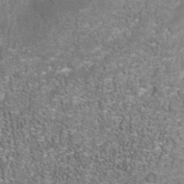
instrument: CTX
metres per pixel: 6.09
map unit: Nhu
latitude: -40.7463
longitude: -84.8758
